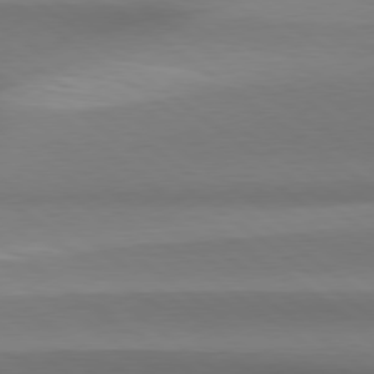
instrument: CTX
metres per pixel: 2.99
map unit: Hpe
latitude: 79.1403
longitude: -133.9150
